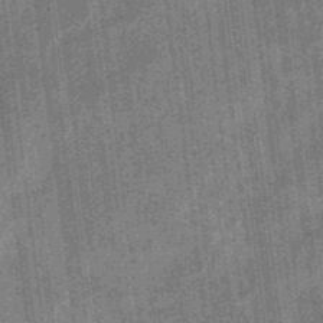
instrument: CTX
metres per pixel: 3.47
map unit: eHb
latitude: -35.2754
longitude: 78.9352
